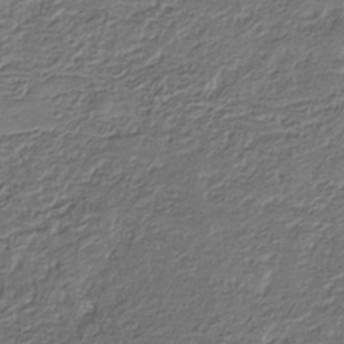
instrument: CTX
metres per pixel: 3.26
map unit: eHb
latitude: -30.1228
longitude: 68.8219
